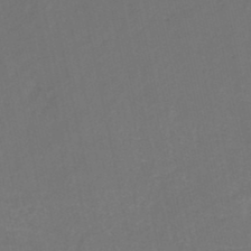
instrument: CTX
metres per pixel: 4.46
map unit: HNb
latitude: -35.4454
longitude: 51.2565
